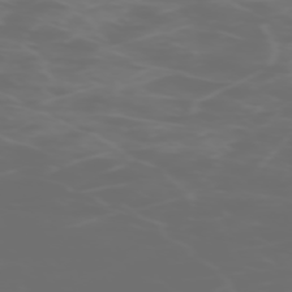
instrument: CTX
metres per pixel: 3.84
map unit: Hpe
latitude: -73.4832
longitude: 5.1242
